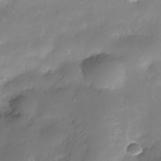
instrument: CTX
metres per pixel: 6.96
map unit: Nhe
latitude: -35.5966
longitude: -146.0444
